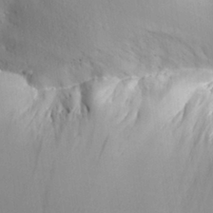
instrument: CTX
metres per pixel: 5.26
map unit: Aa
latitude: 28.3089
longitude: -144.9514
